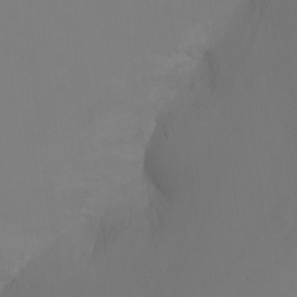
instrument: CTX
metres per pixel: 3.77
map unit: Nhu
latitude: -11.5588
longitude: -65.0458
